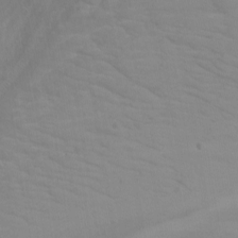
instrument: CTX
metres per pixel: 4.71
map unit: Nhu
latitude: -13.4643
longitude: -64.6113
